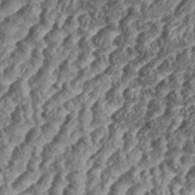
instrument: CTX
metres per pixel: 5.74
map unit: eHh
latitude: 35.5560
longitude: -137.3860
